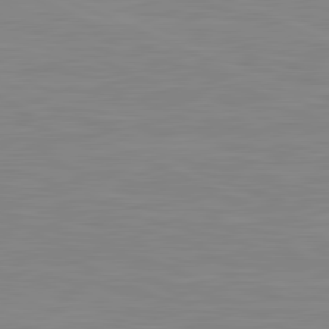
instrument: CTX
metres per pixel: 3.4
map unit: lApd
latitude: 81.5371
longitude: -168.4223
